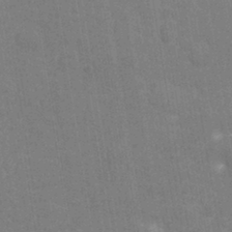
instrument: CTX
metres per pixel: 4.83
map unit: Nhu
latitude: -11.8045
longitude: -22.3089
